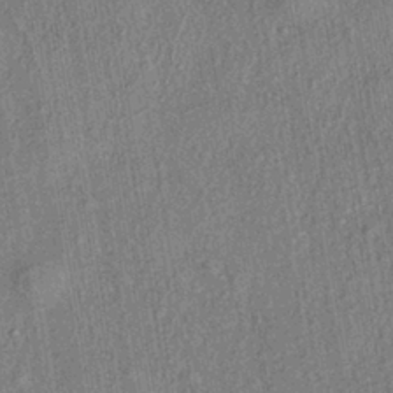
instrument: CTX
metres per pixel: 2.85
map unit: eHh
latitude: -40.7274
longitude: 120.0094
